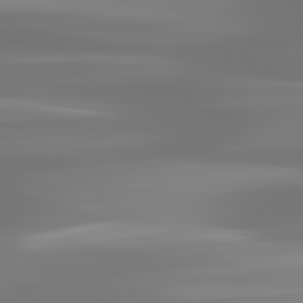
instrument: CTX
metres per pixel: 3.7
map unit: lApd
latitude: 82.9891
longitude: -131.4427
